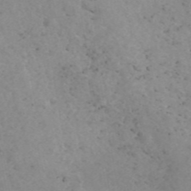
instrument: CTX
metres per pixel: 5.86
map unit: ANa
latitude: 43.7828
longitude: 25.7289
